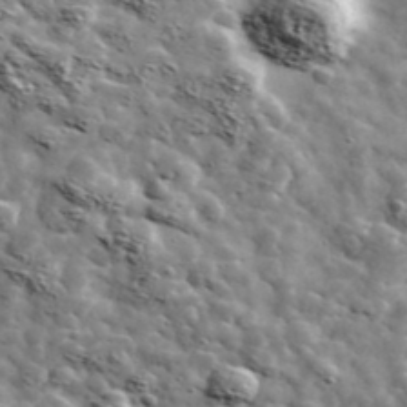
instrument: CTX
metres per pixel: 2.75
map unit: Ave
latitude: 42.6868
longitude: -107.4049
